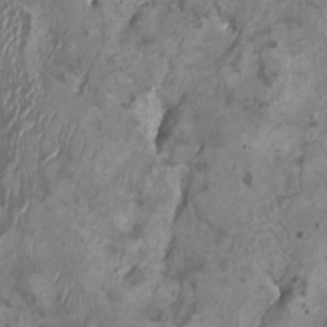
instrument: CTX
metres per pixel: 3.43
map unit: HNhu
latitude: 2.8947
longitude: -2.9891
